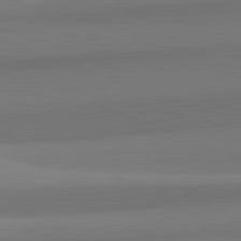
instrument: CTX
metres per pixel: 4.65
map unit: lApd
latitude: 82.3656
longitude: 152.8597
